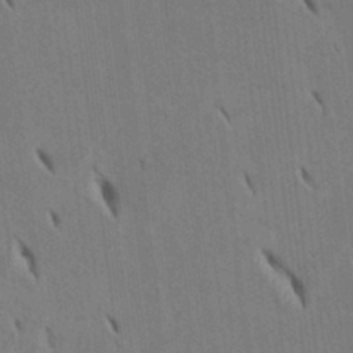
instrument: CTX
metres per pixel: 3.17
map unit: Htu
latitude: 2.0444
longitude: 148.6897
